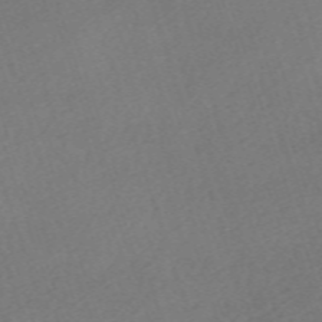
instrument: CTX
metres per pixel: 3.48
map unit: eHh
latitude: -62.5196
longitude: 53.4832
